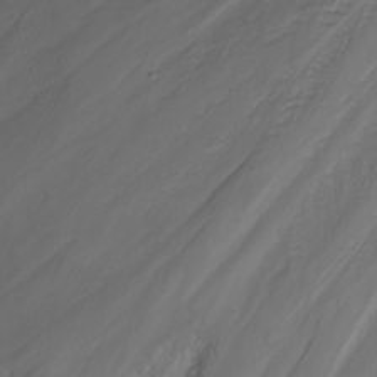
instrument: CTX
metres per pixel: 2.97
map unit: Nhu
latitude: -8.4062
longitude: -67.5749
